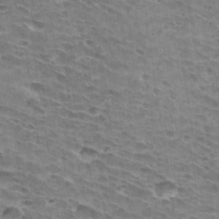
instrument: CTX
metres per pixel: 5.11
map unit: Hto
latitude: 33.1403
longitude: -41.9906
